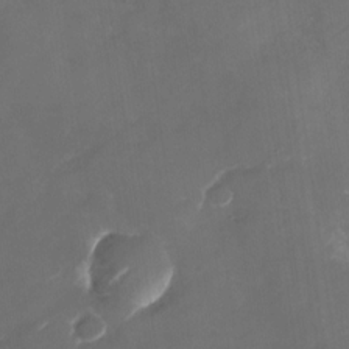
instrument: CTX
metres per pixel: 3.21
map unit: Nhu
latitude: -28.6141
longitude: -74.2900
